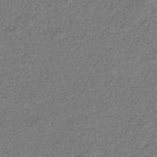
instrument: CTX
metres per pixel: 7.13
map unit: eHb
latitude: -38.9542
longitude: 81.4077
